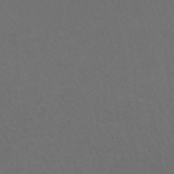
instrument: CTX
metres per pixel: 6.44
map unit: ANa
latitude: 42.6491
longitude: 28.4629
